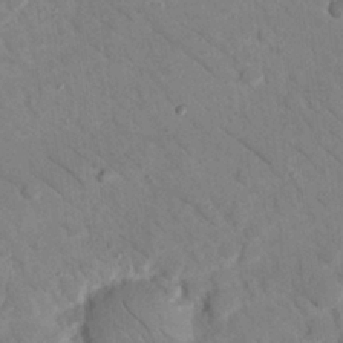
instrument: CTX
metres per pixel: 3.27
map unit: Nhu
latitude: 24.1577
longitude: -73.9151
